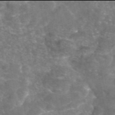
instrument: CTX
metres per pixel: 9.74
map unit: eAb
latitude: 45.9906
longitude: 120.5196
